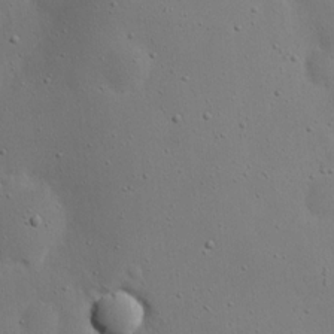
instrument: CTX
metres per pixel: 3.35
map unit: eHh
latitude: 18.1766
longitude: -71.2537
